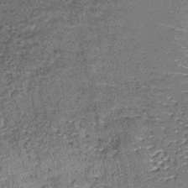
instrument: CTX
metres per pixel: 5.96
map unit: lHb
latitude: -38.3684
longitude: 64.8030
